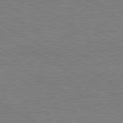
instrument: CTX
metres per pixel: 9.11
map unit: lApd
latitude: 81.1781
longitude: 151.8044
